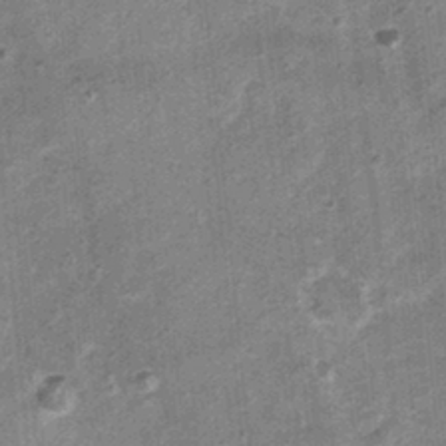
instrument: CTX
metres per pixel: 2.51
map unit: Nhu
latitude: 0.3467
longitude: -17.0647
